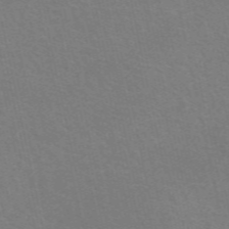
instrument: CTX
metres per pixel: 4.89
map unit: eAb
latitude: 51.2348
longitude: 111.4265
